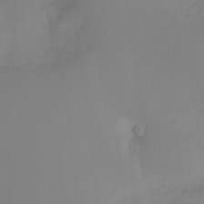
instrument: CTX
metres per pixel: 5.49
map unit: Ht
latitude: -16.7841
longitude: -45.6127
